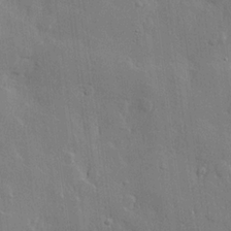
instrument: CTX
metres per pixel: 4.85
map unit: lHvf
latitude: 22.1200
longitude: 145.1620
